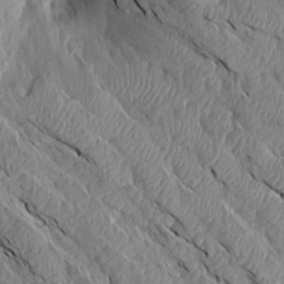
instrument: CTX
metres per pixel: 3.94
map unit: Aa
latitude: 14.7625
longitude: -146.8947
